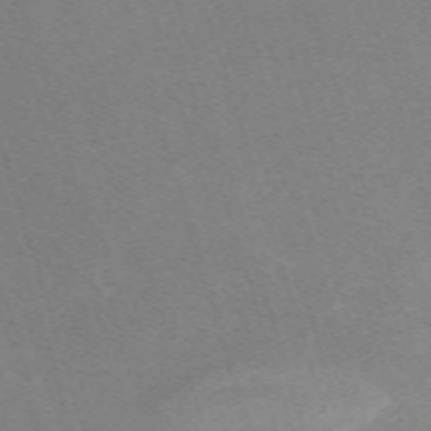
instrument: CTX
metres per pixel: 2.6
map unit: eHh
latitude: -62.9163
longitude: 49.6344
